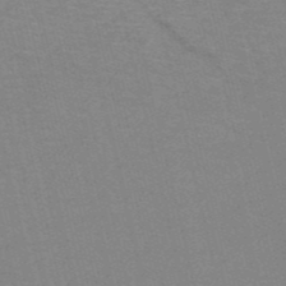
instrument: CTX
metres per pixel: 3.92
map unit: HNb
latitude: -52.1983
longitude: -44.7057
